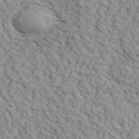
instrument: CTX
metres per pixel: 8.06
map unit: lHvf
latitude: 39.7638
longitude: -86.9891
